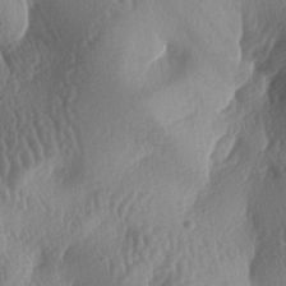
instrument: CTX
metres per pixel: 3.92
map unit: lAa
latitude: -6.7463
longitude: -128.5168
